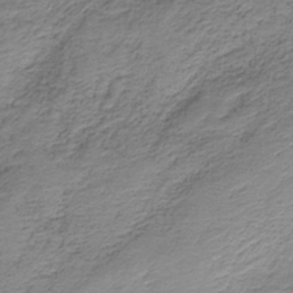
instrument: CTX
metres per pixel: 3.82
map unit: HNb
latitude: -35.5777
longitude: 58.4440
